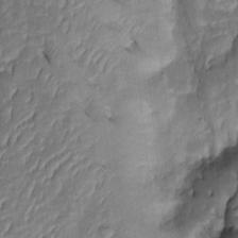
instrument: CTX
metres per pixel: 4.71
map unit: Htu
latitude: 0.0444
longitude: 148.6330
